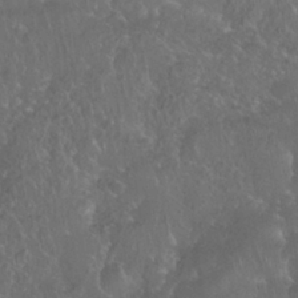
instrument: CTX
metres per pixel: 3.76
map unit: Nhu
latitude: 28.0444
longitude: -65.8394
